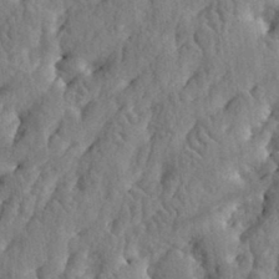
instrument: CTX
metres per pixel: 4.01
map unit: eHh
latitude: 31.9717
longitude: -79.9717
